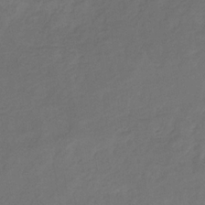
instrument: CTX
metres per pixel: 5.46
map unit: eHb
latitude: -31.2187
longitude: 71.7667
